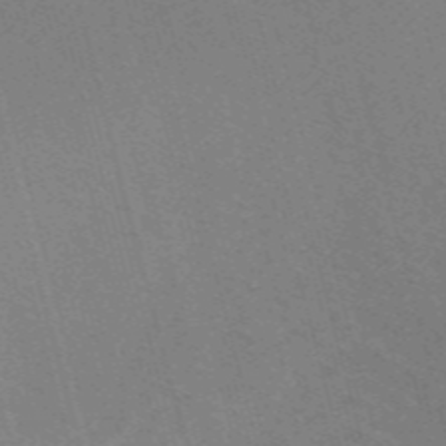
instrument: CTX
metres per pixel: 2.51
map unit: Nve
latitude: -58.0472
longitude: 62.5196
